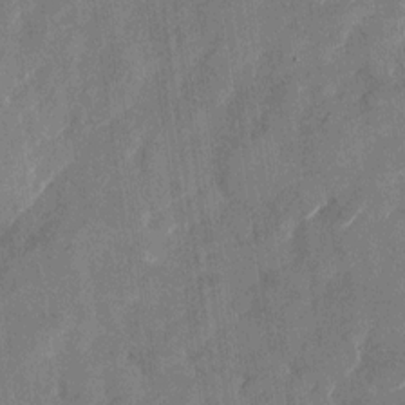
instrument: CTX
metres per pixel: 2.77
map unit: Nhu
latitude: -28.2173
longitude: -72.9136
